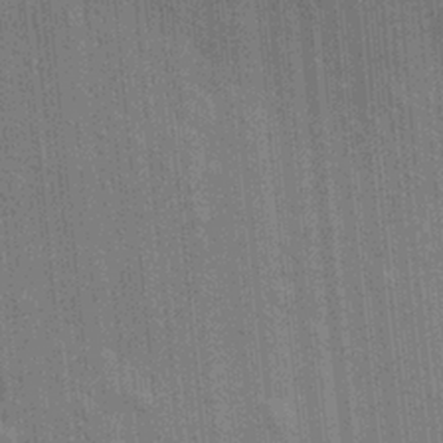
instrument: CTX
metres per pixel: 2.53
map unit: eHh
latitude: 5.5938
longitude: -74.4412
